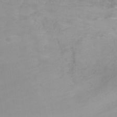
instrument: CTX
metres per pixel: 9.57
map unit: Ht
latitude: -2.1605
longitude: -33.5938
